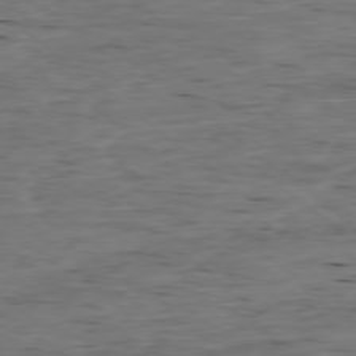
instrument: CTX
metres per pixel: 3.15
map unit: Ap
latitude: -78.7085
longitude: -88.1200
